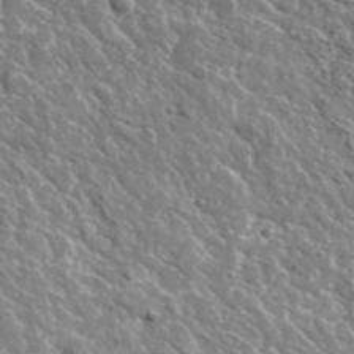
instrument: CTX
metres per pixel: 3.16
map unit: lHvf
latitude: 36.7435
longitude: -88.3657
